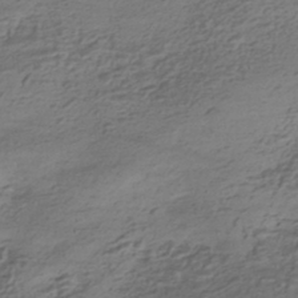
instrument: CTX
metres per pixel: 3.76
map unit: HNhu
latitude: -42.2739
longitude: 101.2187
